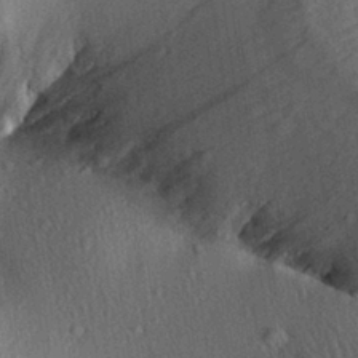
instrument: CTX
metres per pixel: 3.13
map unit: Aa
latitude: 29.4237
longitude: -137.8584
